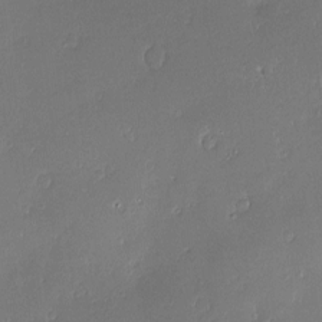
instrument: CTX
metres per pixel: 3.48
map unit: Nve
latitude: -7.7666
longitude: 173.2565
